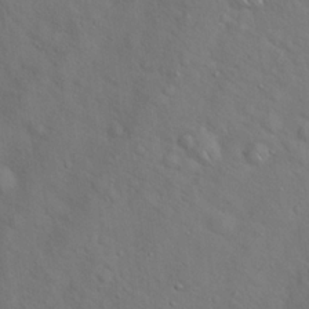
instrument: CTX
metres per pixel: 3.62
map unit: Hto
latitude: 18.6112
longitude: -53.4616
